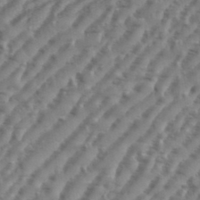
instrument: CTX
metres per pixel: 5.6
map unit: eHh
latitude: 36.3467
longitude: -134.2900
